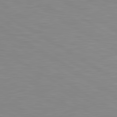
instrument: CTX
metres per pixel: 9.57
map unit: lApd
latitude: 81.1214
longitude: 160.7085
